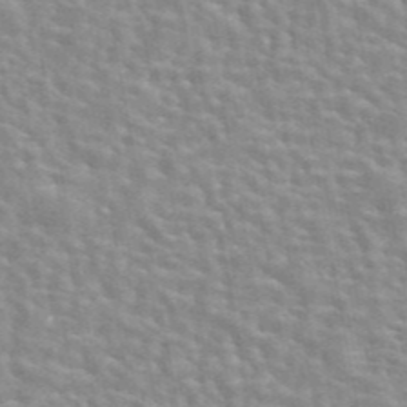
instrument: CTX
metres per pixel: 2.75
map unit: eAb
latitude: 44.2711
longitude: 107.3888
